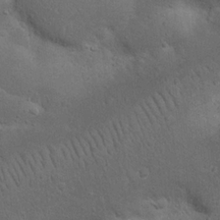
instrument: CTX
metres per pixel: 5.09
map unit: Nhu
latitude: 22.6490
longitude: -71.6694
